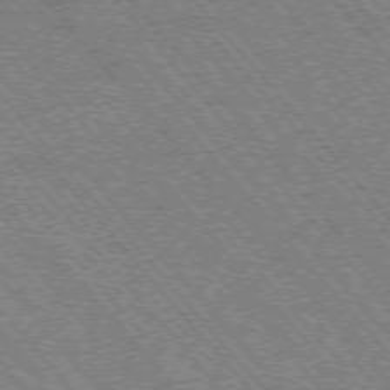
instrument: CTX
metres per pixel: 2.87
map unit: Hpe
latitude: -75.6722
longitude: -12.9514
